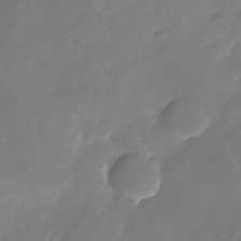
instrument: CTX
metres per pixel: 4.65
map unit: Nhu
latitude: -23.8612
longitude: -69.6694
